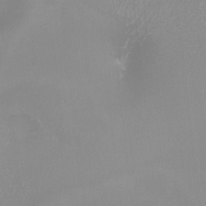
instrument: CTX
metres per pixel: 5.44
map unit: Nhu
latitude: -8.3495
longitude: -91.0081
